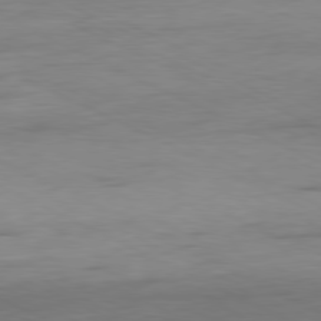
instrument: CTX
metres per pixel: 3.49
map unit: Ap
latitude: -80.7086
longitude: -82.3845
